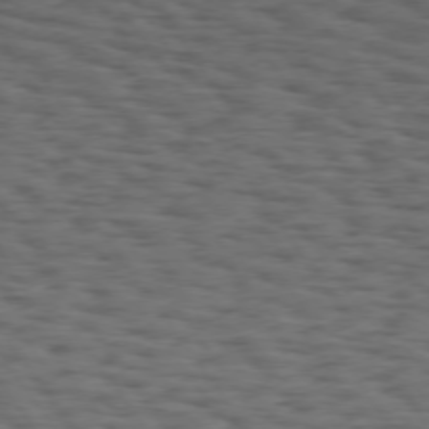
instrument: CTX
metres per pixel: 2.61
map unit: Hpe
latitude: 74.6113
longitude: -132.7246
